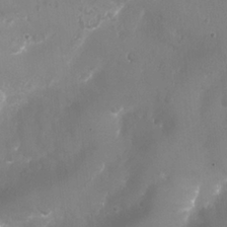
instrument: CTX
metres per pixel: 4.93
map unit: Nhu
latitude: 27.5560
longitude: -63.5560
